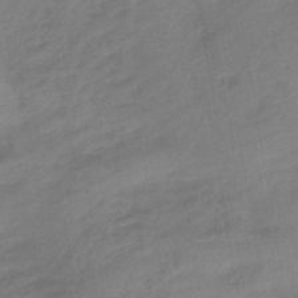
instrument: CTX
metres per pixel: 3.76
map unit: eHb
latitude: -43.8611
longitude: 85.2753
